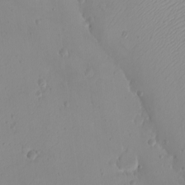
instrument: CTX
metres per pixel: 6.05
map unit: eHh
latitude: -9.5777
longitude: -68.9324
